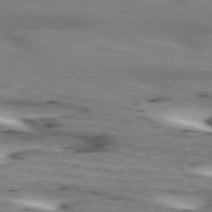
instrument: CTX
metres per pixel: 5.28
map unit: lApd
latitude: 73.4049
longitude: -53.9717
